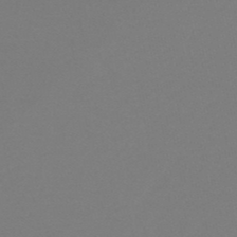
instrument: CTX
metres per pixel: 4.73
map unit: eHb
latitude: -49.1054
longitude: 86.5385
